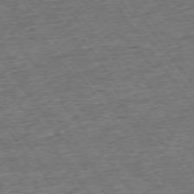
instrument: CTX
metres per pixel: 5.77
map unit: Ap
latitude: -74.9731
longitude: -90.2900
